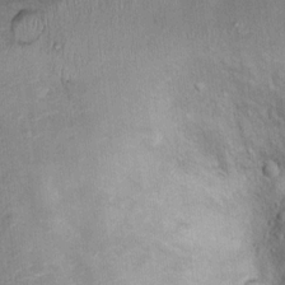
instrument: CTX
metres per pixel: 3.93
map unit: Ht
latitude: 9.1592
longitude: -36.5546
